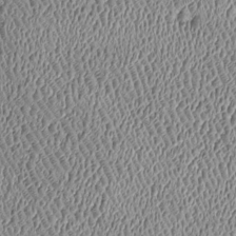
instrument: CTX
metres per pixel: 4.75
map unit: Htu
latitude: -7.2187
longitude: 156.6896
